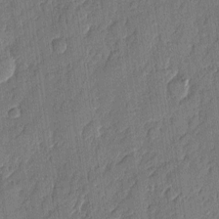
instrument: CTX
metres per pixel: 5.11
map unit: eHh
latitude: 5.7639
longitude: -75.5938
